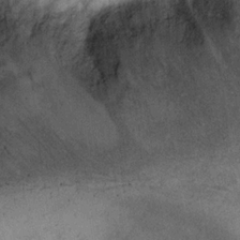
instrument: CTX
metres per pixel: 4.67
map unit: Ht
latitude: 9.0458
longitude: -38.0444
